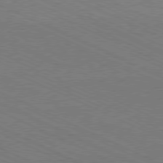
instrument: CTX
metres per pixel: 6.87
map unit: Hpe
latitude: -81.0676
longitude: 15.5966
